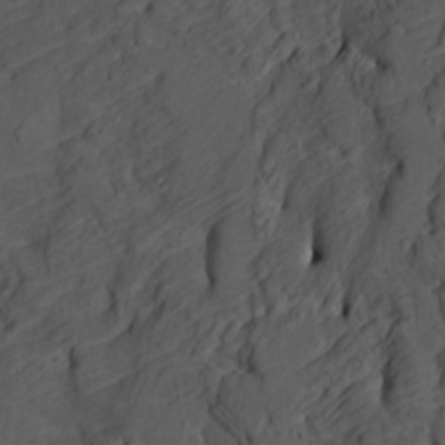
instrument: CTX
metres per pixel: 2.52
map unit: HNhu
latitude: 10.1200
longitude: 23.8423
